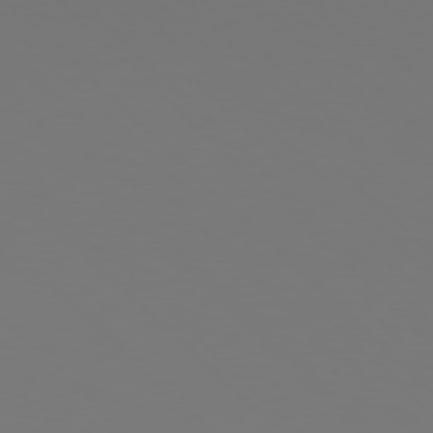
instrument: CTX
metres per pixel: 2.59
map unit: Hpe
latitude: 78.1578
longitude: -167.0647
